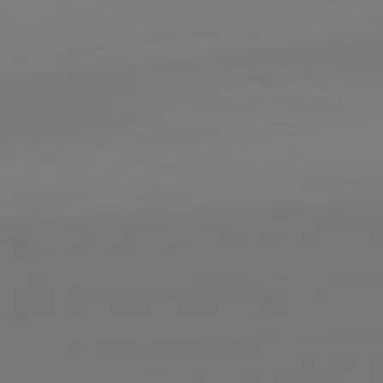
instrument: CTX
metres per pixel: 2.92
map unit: lApd
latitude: 82.2144
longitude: 145.3321
